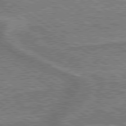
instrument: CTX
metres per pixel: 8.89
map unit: lApd
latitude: 79.4427
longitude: 175.2942
